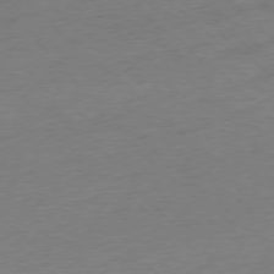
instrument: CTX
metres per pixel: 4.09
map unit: Ap
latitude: -77.7856
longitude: -97.2915
